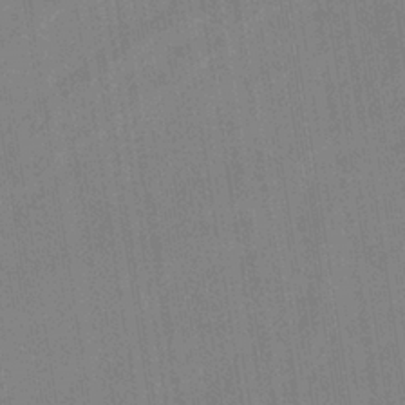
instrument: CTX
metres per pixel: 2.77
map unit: eHb
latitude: -35.7667
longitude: 73.9556
